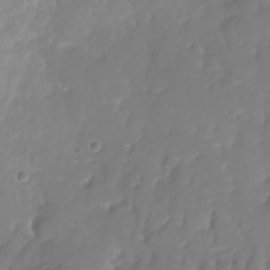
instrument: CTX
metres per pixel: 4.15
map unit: Nhu
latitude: -28.7274
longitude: -80.0633
